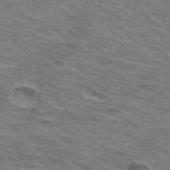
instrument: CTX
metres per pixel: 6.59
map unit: Hto
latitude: 33.7261
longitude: -43.9150
